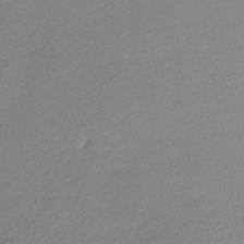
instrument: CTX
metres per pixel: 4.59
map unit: lHb
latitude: -40.5763
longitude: 73.0486
